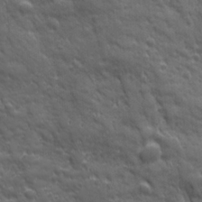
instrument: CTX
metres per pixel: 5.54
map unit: Ave
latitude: 19.3481
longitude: -133.7072
